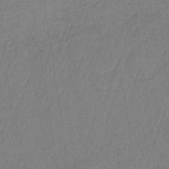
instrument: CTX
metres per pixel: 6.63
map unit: lHb
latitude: -35.1242
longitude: 63.8989
